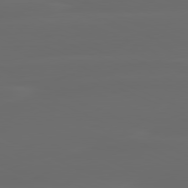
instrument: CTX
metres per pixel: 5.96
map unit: lApd
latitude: 80.4412
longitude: -118.3278
